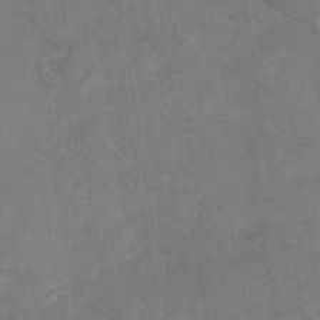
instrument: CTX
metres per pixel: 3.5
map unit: HNhu
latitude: -41.7289
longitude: 91.3321
